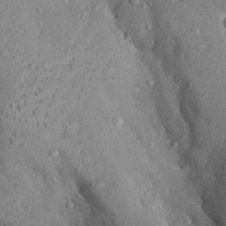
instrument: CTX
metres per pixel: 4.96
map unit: Aa
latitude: 28.8002
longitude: -131.2159
